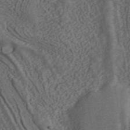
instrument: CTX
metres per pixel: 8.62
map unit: ANa
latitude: 44.6302
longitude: 38.7085
